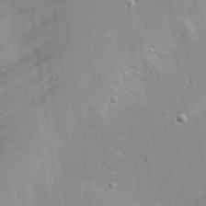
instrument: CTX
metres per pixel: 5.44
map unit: eHh
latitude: 24.2711
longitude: -90.4034
